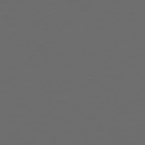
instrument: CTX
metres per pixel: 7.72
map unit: Hpe
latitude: 76.8380
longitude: -138.7624
